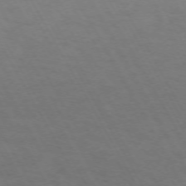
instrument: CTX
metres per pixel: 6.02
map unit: Hpe
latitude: -72.2361
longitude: 8.7652
